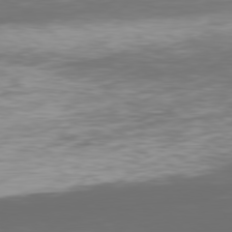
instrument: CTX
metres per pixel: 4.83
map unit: Hpe
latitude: 77.6694
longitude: -170.9703
